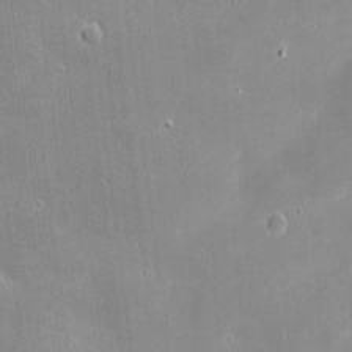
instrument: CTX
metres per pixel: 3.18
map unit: eHh
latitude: 4.0255
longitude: -70.4223
